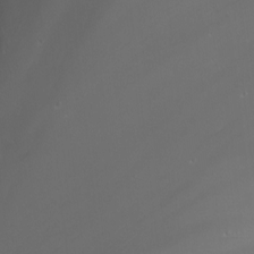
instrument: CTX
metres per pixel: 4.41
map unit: Nhu
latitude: -7.9367
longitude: -81.1025
